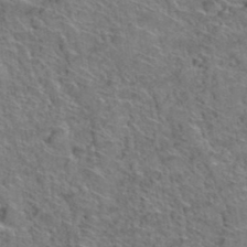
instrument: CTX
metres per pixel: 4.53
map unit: Hto
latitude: 38.3845
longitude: -44.6112
